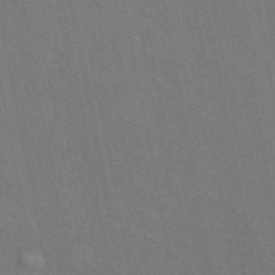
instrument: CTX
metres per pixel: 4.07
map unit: ANa
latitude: 48.6113
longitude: -75.5749
